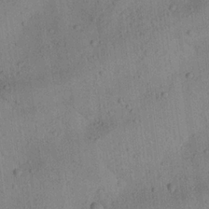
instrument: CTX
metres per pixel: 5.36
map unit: Aa
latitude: 24.8002
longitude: -143.3860
